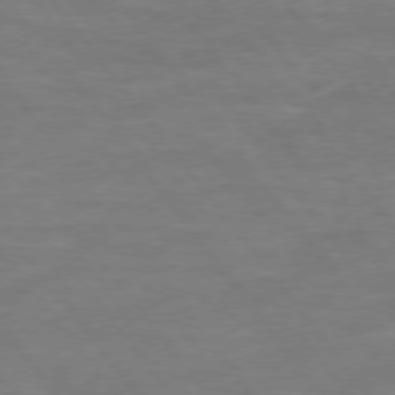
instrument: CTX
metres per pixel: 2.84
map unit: Hpe
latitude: 74.9892
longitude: -143.6316
